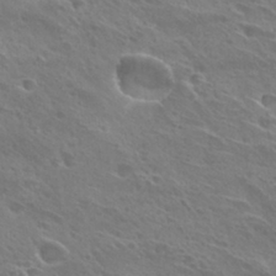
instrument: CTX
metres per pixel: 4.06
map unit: Hto
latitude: 28.0633
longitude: -40.1766
